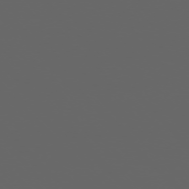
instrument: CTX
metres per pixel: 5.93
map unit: Ap
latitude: -76.2550
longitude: -75.6316
